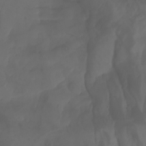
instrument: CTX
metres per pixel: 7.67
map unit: Aa
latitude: -7.8044
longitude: -79.7828
